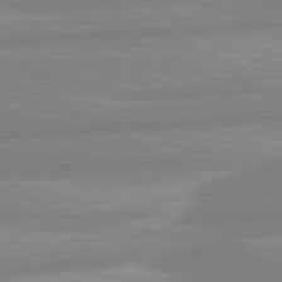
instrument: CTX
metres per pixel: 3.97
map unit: lApd
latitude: 80.6679
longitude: -168.5357
